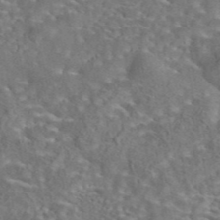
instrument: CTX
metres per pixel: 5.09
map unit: eAb
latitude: 43.0081
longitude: 110.7652
